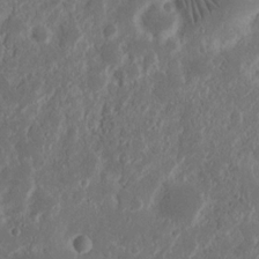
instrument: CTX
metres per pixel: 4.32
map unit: Nhu
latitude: 14.7625
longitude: -73.8017
